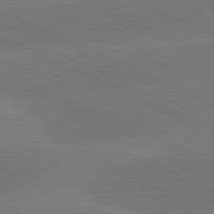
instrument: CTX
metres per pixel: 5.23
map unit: lApd
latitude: 81.7450
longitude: -154.6301
